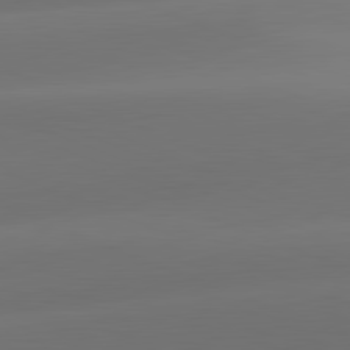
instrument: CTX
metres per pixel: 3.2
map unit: lApd
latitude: 81.8205
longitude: -161.7072
